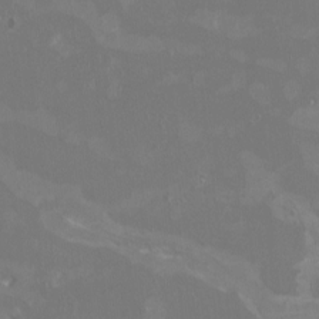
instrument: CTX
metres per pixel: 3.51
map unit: HNhu
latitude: -1.3888
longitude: 1.3321
